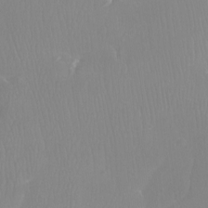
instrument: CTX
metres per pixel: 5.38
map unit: Aa
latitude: -12.5007
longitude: -67.8583
